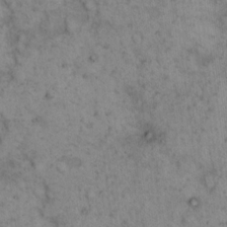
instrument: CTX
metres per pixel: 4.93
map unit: eHh
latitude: 15.3482
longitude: -64.7813
